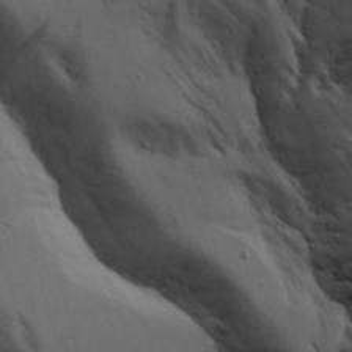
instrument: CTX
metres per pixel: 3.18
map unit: Aa
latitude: 19.1214
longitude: -126.1011
